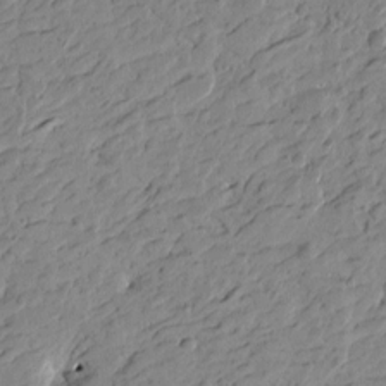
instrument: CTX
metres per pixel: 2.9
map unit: Htu
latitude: -4.6518
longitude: -179.5938
